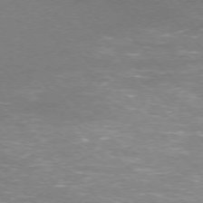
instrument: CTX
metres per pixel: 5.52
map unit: Ap
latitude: -75.8234
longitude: -83.0269
